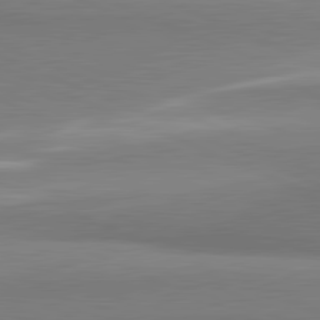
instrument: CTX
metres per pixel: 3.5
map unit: lApd
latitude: 81.7827
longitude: 165.7289
